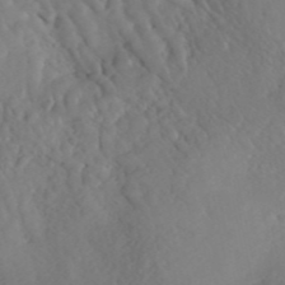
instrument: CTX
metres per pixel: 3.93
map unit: ANa
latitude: 41.6315
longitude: 54.2929
